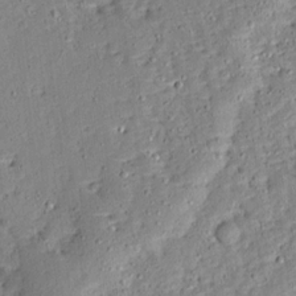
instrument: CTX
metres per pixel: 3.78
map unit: Ave
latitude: 13.3293
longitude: -136.8191
